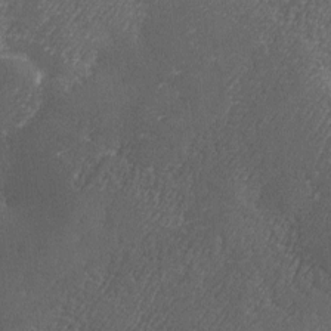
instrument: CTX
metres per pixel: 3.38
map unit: Ave
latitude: 1.8772
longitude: -111.5938
